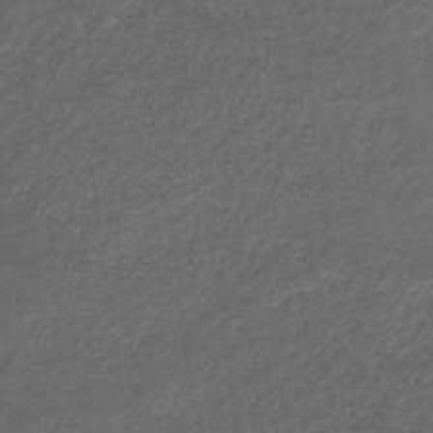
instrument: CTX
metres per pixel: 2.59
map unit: eHb
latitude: -33.1431
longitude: 68.5762
